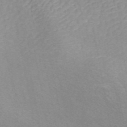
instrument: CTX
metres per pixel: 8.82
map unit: ANa
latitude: 45.5938
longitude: 24.6707
